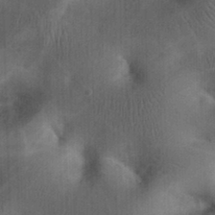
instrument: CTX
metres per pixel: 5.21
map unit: eHh
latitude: 25.7449
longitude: -65.1970
